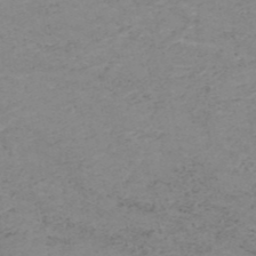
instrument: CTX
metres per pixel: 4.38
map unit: HNb
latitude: -51.4832
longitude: -51.8772
